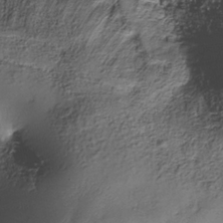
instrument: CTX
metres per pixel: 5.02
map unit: Nhe
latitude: -37.9178
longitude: -147.5560
